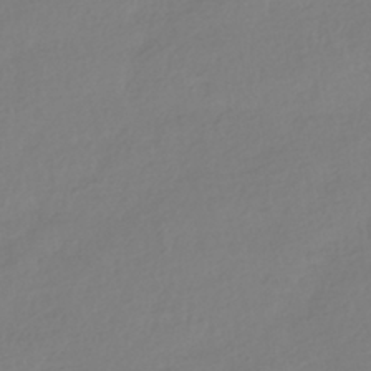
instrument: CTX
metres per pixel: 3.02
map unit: HNhu
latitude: -40.8786
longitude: 96.7274
